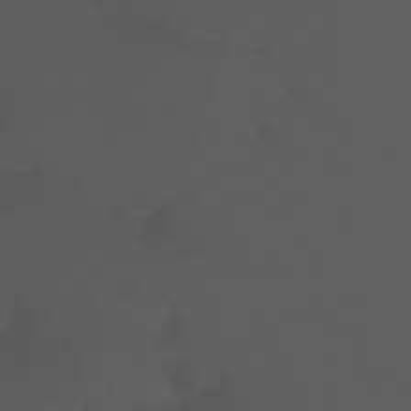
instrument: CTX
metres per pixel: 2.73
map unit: Nhu
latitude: -11.6344
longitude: -47.2537
